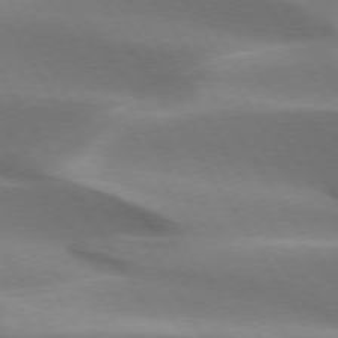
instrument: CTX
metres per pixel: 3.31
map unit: lApd
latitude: 73.2537
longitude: -51.8961
